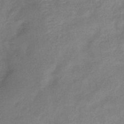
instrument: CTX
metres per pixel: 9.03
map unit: eHb
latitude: -40.5763
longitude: 79.2942
